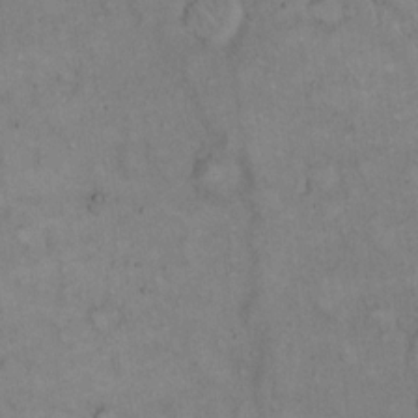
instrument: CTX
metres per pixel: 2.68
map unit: Hto
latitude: 14.6869
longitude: -61.6127
